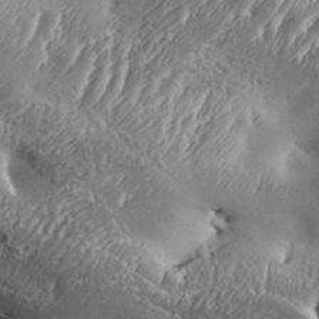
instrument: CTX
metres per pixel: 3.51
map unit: Aa
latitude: 33.5371
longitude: -134.6490
